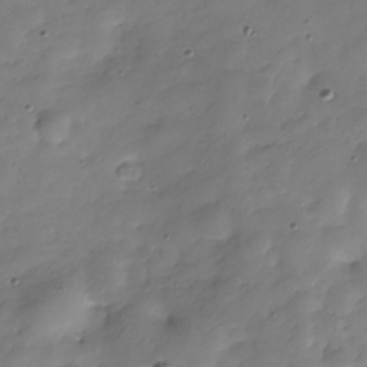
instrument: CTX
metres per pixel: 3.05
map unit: Hve
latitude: -30.6896
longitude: 90.1795
